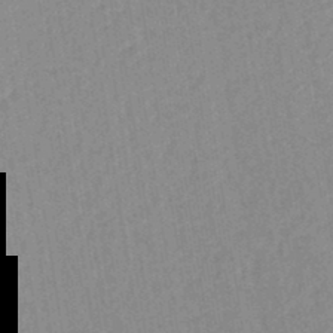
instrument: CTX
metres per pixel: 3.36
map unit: lHb
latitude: -44.7085
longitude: 72.4818
